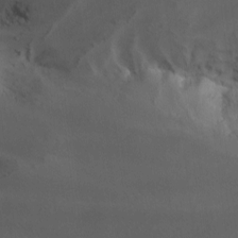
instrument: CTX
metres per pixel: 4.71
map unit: Nhu
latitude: -14.2740
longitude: -59.1970
